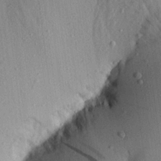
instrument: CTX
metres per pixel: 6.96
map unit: Aa
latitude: 21.8206
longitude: -148.1767
